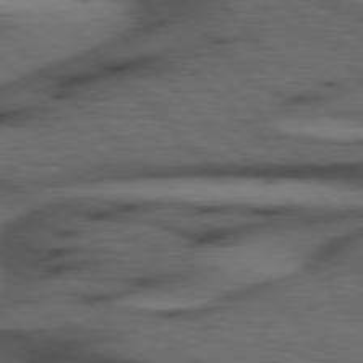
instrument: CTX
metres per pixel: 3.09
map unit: Hpe
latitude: 77.1403
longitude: -154.6490
